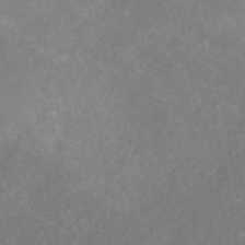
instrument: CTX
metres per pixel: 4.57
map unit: HNb
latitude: -44.8408
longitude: -45.0458
